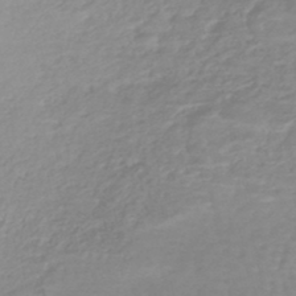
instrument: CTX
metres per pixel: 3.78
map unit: HNhu
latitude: -48.1795
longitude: 98.7463
